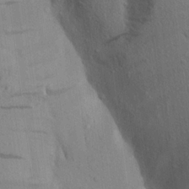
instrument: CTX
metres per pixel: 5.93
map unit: Aa
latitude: 19.0836
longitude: -149.3860
